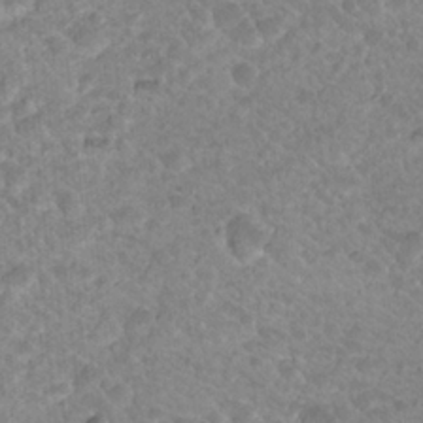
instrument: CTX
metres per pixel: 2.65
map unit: Nhu
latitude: 18.9513
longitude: -32.9325
